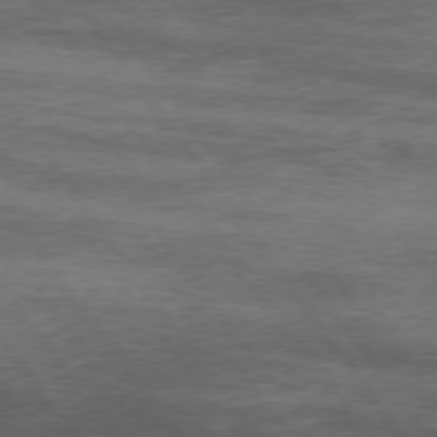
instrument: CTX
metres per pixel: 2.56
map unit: Hpe
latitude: 74.3467
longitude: -143.1781
